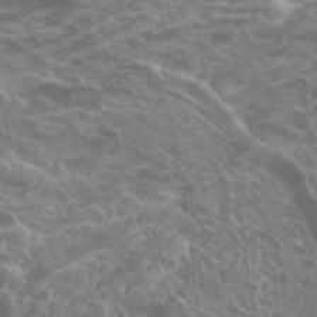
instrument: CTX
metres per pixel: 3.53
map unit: Hto
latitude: 23.6316
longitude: -40.1955
